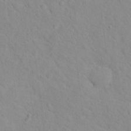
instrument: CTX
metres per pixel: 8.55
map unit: Hto
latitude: 16.9325
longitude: -36.4223
